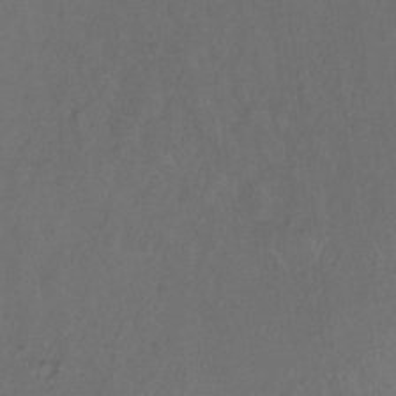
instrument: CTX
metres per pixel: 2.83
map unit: Hto
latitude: -10.3495
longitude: -36.9892
